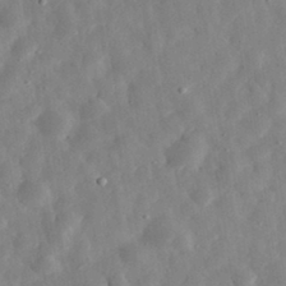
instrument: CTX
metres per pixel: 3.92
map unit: eHh
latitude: 32.8191
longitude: -78.6680
